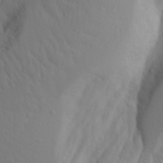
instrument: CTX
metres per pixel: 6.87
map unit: Aa
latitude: 28.5168
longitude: -146.4601
